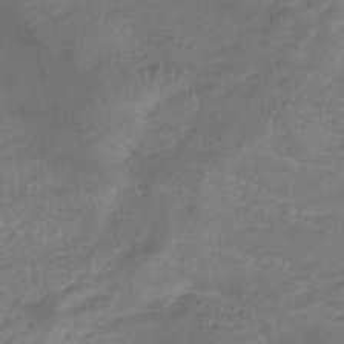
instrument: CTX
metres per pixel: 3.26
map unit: lHb
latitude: -32.5385
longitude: 68.8219
